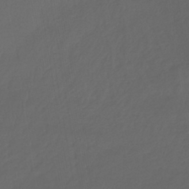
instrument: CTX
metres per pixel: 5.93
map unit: lHb
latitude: -39.0676
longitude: 71.2187
